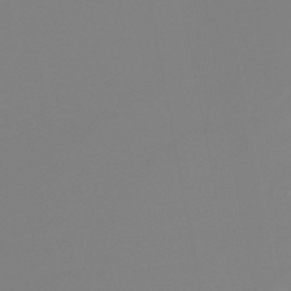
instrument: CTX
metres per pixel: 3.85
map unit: lHb
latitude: -49.4077
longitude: 82.1984
